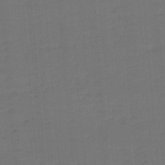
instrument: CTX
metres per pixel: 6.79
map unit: eHb
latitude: -48.1984
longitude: 88.7463
